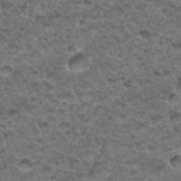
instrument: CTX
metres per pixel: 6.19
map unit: Hto
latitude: 33.3671
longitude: -48.1011
